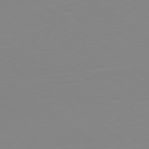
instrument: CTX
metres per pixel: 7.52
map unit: Hpe
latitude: -79.4265
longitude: 13.8989
